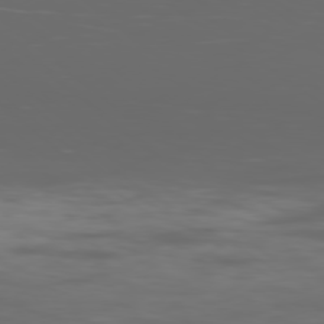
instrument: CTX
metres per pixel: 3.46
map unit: Ap
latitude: -79.2376
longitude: -75.6505
